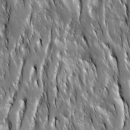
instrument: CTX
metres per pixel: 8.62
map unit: Ave
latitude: 15.2348
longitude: -133.7450
